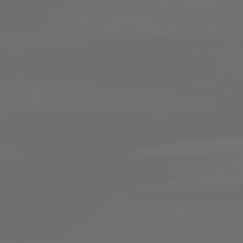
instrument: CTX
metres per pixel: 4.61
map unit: lApd
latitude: 83.3859
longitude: -128.9325
